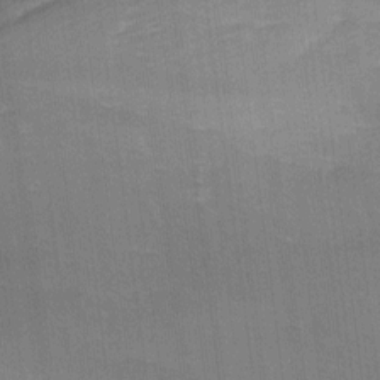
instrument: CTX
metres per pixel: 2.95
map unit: Ave
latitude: 11.5938
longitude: -106.4790
